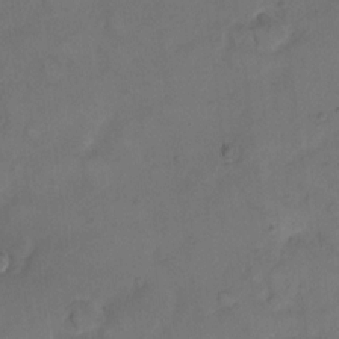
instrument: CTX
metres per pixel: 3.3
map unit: eHh
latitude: 13.0081
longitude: -65.7072
